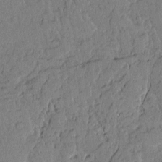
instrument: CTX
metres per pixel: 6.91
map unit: Aa
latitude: 10.8947
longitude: -129.0458
